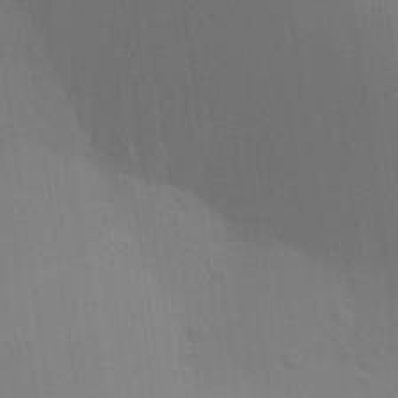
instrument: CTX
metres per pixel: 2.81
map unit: Aa
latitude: 27.3293
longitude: -145.9528
